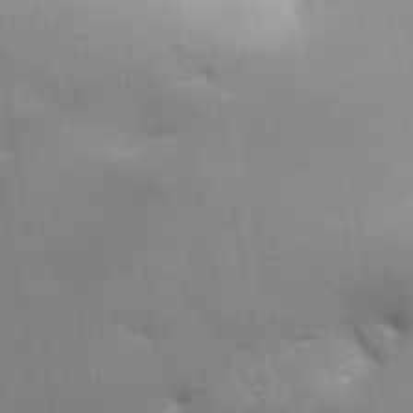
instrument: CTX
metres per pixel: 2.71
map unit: eHh
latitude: 36.3467
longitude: -133.2726
